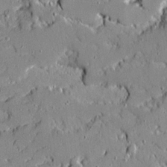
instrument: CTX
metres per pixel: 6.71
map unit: Ave
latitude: 18.9702
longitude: -127.9906
